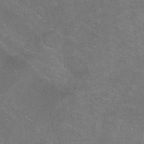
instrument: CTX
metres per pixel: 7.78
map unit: Ht
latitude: -7.6722
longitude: -36.5168
